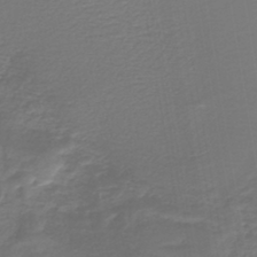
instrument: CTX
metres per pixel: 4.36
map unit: HNb
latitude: -42.6140
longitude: 51.5777
